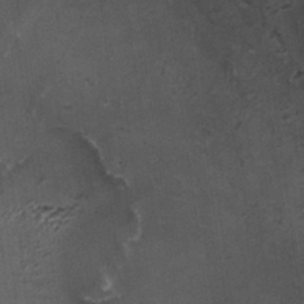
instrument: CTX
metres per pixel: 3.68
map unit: HNhu
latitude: 6.0633
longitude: 0.2929
